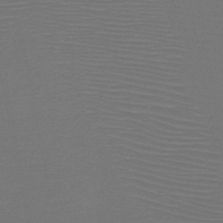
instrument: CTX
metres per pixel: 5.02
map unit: HNb
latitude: -47.5966
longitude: -43.2159
